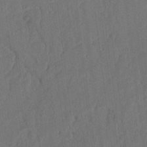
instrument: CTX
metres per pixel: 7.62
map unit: Nhu
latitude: 18.0822
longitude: -77.8394
